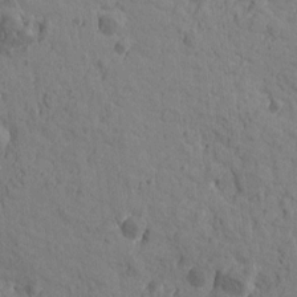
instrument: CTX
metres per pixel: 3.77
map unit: Htu
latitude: -0.4062
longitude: -175.6694
